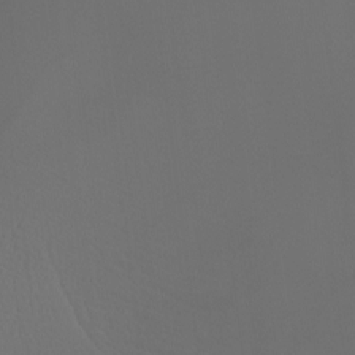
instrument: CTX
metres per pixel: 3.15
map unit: Ht
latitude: -4.1605
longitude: -62.2901
